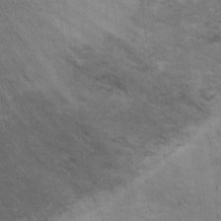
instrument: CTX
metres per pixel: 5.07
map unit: Hto
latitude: 14.8380
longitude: -38.3278
